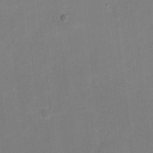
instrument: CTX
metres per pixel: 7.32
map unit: Nhu
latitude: -17.5966
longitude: -56.4412
